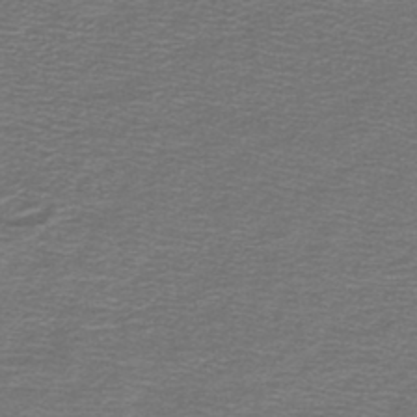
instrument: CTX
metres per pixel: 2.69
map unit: lHb
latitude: -44.6141
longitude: 56.8975
